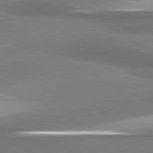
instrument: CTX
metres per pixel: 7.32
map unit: lApd
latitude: 80.7813
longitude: 176.6141
